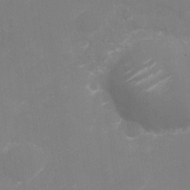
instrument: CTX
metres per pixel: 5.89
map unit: Nhu
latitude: -30.2928
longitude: -72.1011
